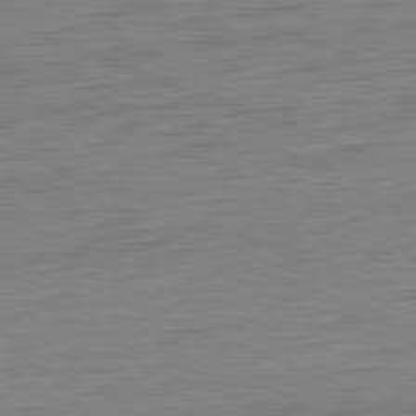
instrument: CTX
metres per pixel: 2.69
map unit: Hpe
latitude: -81.8234
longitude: 9.5588
